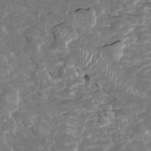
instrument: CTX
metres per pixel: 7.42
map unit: Htu
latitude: 1.6316
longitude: 142.2550
